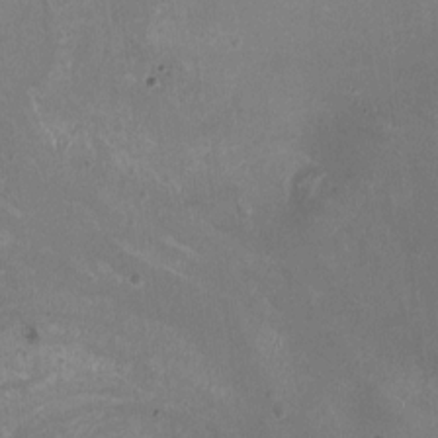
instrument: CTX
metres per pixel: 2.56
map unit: HNhu
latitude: -1.2754
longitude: -1.5749
